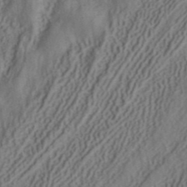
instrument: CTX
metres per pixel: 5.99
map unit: ANa
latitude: 41.8205
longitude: 34.7085
